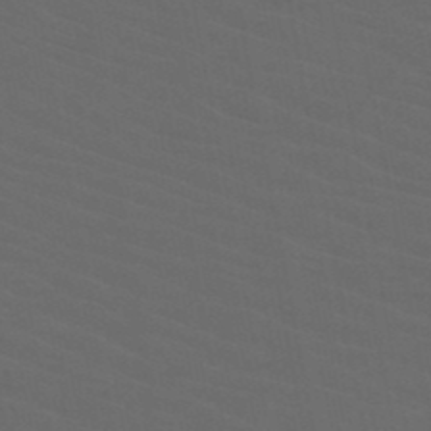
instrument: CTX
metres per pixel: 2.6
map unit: HNb
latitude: -50.2550
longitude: -45.8205
